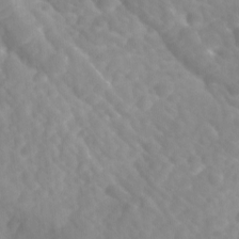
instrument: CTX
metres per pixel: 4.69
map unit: Ave
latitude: 10.8758
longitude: -104.6680
